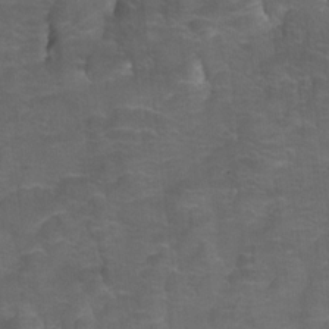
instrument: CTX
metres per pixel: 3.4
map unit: Hto
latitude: 4.8191
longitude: -32.5357
